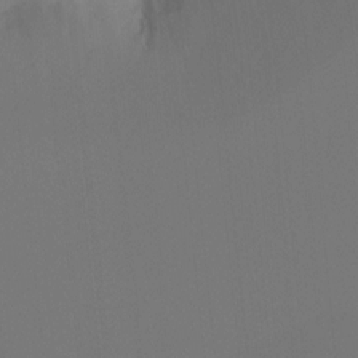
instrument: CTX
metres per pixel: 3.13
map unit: Ht
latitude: -8.5574
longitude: -38.4223
